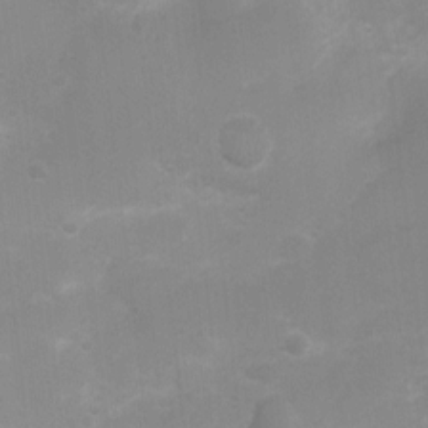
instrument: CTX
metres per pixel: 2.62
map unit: Nhu
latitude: 3.4426
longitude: -25.9150
